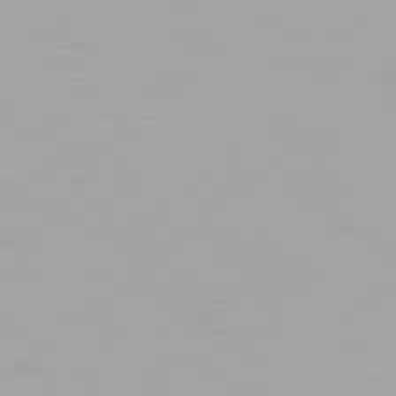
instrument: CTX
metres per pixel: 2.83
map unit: Hpe
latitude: 74.2712
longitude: -129.3104
